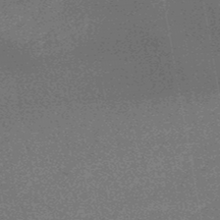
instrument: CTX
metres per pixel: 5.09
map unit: eHb
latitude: -48.1228
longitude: 88.7652
